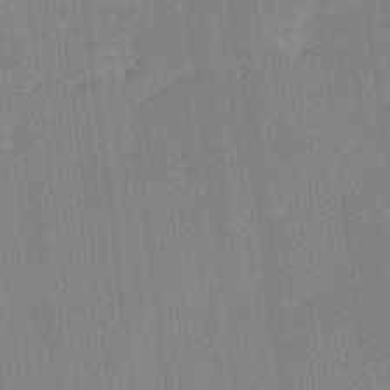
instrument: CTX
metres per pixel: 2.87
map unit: Ave
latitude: 17.2537
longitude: -138.4223
